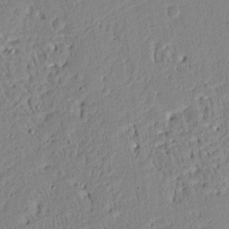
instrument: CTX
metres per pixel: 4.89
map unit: Aa
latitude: 13.6694
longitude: -139.7072
